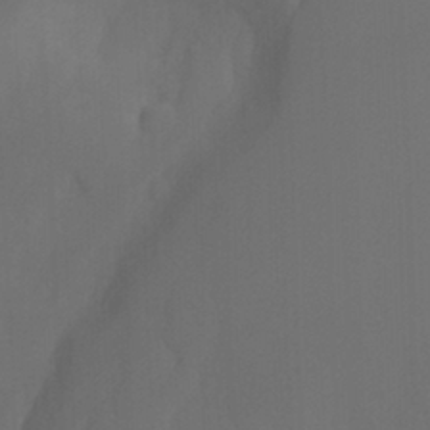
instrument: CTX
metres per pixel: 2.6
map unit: Ht
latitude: -5.0297
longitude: -62.9325
